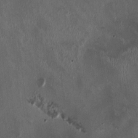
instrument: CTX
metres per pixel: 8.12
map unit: HNhu
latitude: 1.1403
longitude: -4.2711
